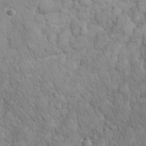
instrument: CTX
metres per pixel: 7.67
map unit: eHh
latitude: 32.3278
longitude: -66.1955
